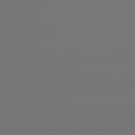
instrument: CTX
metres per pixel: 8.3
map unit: lApd
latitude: 81.6127
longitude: -152.2334
